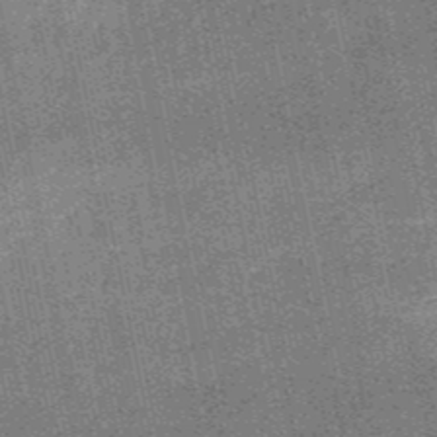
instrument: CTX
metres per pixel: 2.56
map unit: HNb
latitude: -52.4062
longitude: -42.3278
